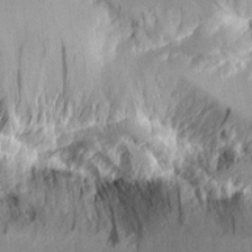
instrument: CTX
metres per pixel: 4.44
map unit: Aa
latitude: 11.4616
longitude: -126.0822
